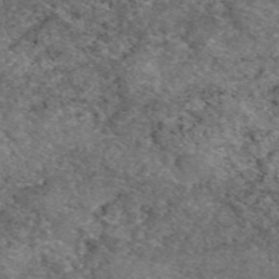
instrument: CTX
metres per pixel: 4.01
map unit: eAb
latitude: 48.9325
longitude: 113.6155
